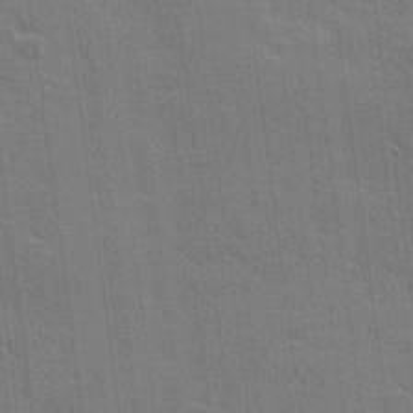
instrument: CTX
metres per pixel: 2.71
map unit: lHvf
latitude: 26.9892
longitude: 141.0675
